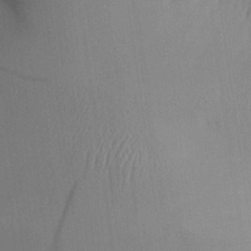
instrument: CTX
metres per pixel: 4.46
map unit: Aa
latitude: 25.5749
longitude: -133.1025
